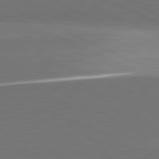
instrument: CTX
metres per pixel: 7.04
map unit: lApd
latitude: 81.8016
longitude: 156.5951
